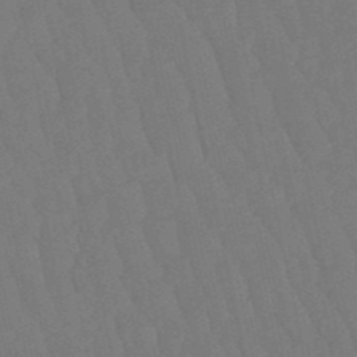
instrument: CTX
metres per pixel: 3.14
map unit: eHb
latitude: -50.3684
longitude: 76.1984
